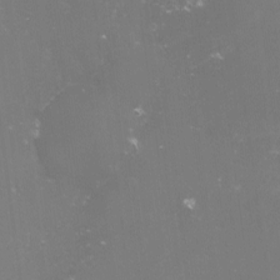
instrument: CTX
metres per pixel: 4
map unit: lHvf
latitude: -15.3888
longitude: -101.1403
